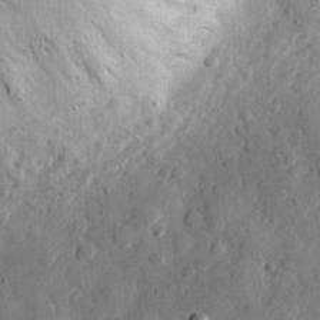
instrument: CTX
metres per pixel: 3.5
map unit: eHh
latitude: 30.5735
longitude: -71.8205
